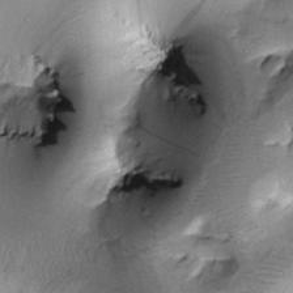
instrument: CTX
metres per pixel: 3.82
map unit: Htu
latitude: -0.0283
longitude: 173.5210
